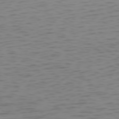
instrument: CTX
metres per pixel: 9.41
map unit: Ap
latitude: -75.3321
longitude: -67.5749
